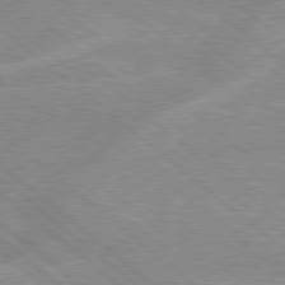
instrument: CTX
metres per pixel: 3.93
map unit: Hpe
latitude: 78.4979
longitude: -156.0633
